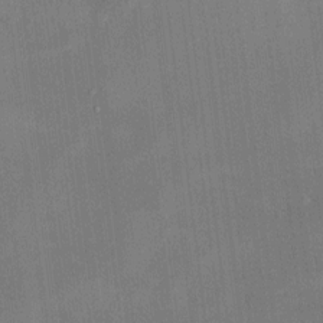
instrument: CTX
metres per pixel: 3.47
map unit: HNhu
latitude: 4.0255
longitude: 7.3320
